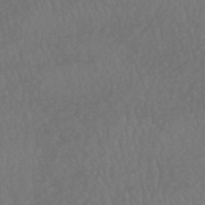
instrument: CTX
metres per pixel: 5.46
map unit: HNhu
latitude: -48.8786
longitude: 101.4265
